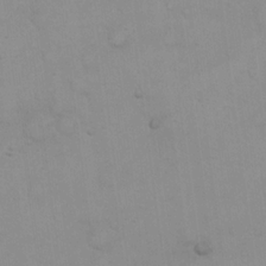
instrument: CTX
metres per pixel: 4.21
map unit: eHh
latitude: 19.8394
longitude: -60.1766
